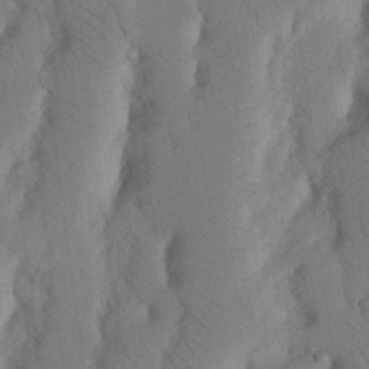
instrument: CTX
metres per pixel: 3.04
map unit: Nhu
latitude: 20.0822
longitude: -74.2523
